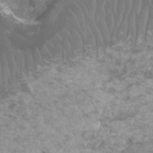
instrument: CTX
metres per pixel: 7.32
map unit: HNhu
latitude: 2.3467
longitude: -1.3670
